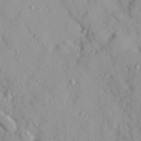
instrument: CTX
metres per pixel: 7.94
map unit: Ave
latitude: 16.4412
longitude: -129.4426
